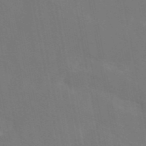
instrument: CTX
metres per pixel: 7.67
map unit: eAb
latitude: 45.8394
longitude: 121.5399
